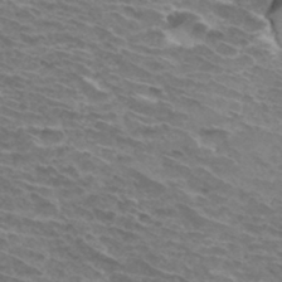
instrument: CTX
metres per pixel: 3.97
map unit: Hto
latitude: 33.8583
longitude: -43.5560
